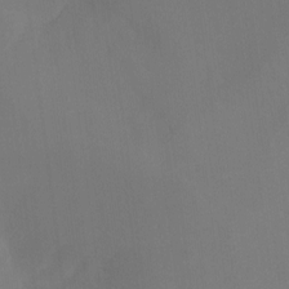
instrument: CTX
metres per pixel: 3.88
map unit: Hto
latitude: -10.9542
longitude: -40.3278
